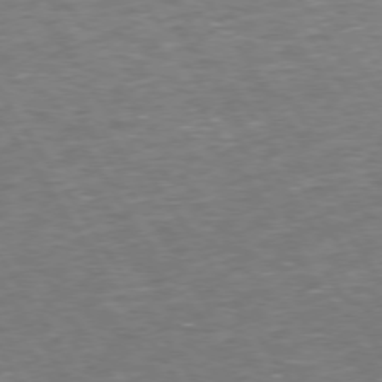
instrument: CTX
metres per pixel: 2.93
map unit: Hpe
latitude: 73.7639
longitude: -124.7435
